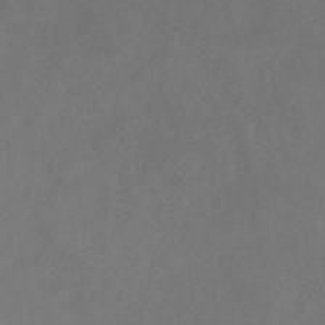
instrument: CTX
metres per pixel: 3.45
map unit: HNb
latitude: -30.9352
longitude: 64.1795
